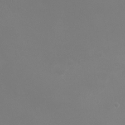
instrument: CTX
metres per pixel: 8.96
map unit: Ht
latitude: -4.2928
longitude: -24.4412
